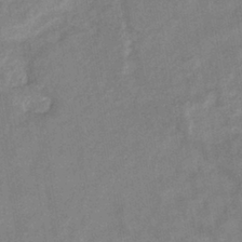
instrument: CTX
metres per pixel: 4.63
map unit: eHb
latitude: -34.9353
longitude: 74.5007
